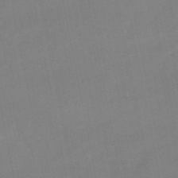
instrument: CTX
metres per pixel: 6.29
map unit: lHb
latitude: -48.9164
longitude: 75.8423
